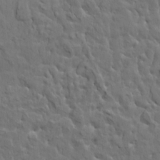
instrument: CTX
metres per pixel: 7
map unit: HNhu
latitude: 6.6490
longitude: -0.4412
